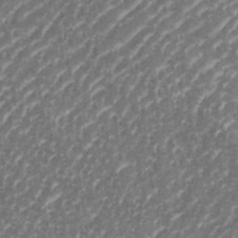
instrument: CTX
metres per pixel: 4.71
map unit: eHh
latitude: 35.5749
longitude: -134.4601
